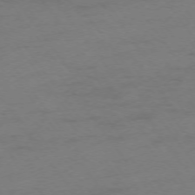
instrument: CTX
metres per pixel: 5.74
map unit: Ap
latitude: -74.6141
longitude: -73.1026
